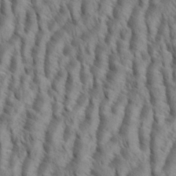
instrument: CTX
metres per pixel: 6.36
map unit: eHh
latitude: 34.6868
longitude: -138.4601
